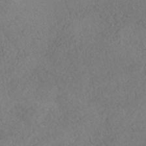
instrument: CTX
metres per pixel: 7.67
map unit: HNhu
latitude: -41.7855
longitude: 102.7085
